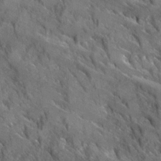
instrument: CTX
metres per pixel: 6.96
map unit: Ave
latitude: 17.5371
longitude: -130.1578
